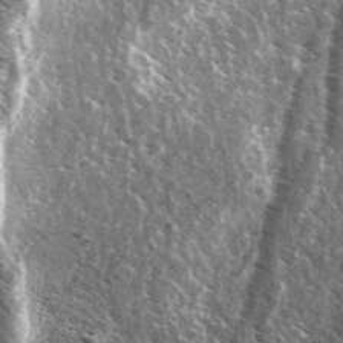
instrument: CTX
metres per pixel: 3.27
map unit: Ave
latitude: 37.5371
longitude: -110.0822
